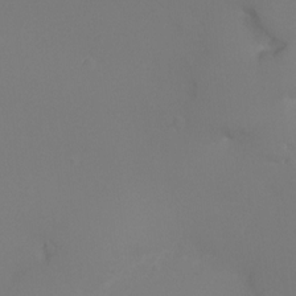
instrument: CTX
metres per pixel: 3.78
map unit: Ht
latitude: -5.7099
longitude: -26.1578
